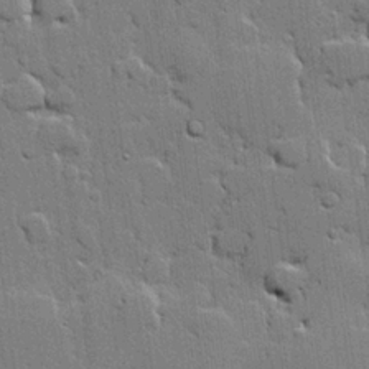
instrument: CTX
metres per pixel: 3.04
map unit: lHvf
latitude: 20.5168
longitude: 145.9745
